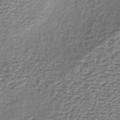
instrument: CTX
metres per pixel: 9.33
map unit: lHb
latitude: -36.9919
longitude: 58.9163
